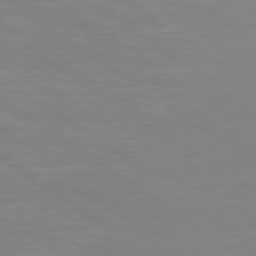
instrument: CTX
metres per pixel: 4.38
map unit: lApd
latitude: 79.4805
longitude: -124.9324
